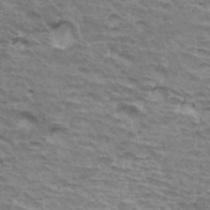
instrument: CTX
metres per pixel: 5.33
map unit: Hto
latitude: 35.5749
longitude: -42.5546
